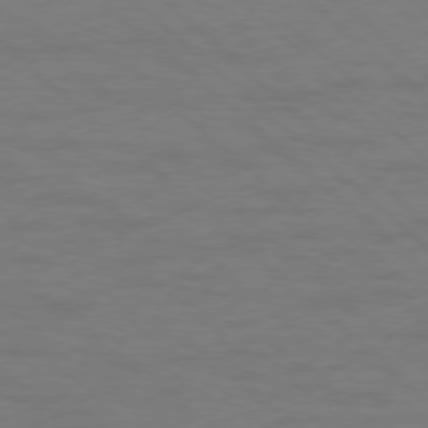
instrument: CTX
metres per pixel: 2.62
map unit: Ap
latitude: -78.1605
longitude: -68.4412
